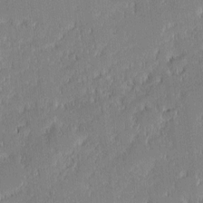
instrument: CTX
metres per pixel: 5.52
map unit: eHh
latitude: -2.4251
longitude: -82.8191
